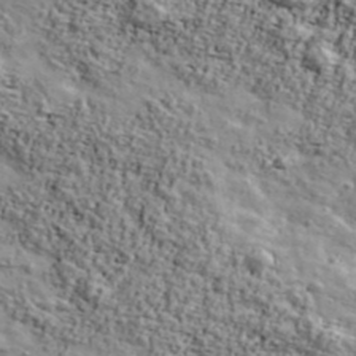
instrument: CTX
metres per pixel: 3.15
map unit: Ave
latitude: 42.7435
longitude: -111.2915
